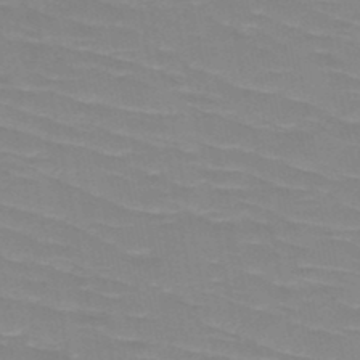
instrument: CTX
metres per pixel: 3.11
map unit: HNb
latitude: -48.9353
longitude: -49.1592
